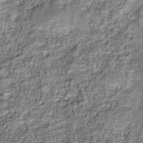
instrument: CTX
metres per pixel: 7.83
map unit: Nhu
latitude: -39.8234
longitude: -85.5560
